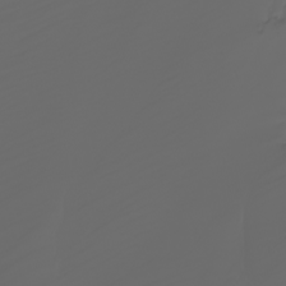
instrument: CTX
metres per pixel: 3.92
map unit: Nhu
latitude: -7.4643
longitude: -83.8583
